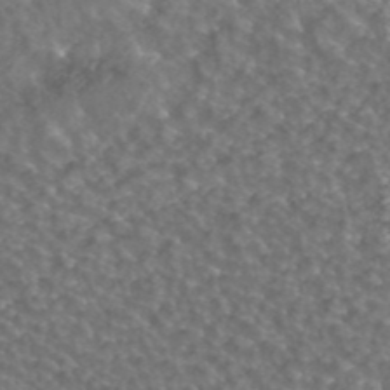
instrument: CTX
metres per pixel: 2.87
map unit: ANa
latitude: 43.6316
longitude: 23.9178
